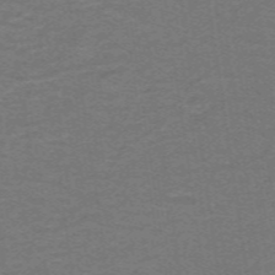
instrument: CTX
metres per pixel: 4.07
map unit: lHb
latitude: -42.9541
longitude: 54.5574
